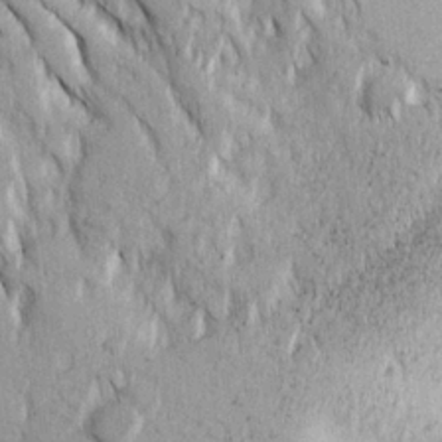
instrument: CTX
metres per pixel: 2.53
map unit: Ave
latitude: 23.1781
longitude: -133.6316
